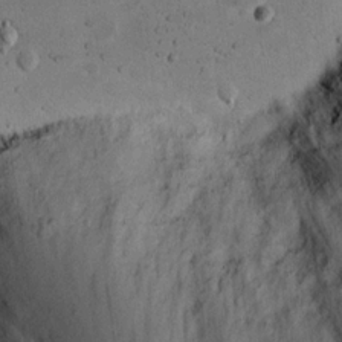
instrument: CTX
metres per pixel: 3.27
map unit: Nhu
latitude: 17.6883
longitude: -74.8380
